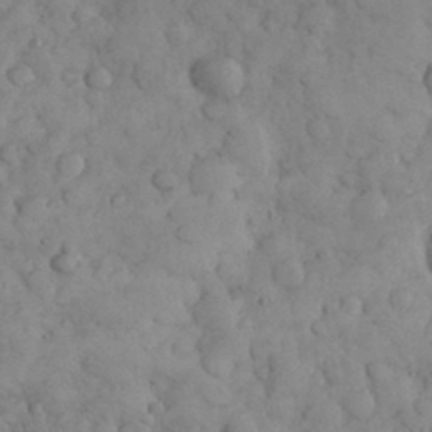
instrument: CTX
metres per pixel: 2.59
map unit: eHh
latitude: 31.2915
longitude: -68.0444
